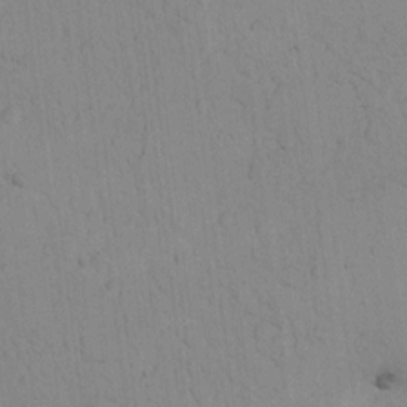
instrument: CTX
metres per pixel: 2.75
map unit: lAvf
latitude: 8.9892
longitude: 168.6707
